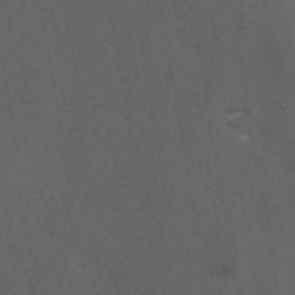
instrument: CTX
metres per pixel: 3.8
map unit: eAb
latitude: 43.6694
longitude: 106.0661
